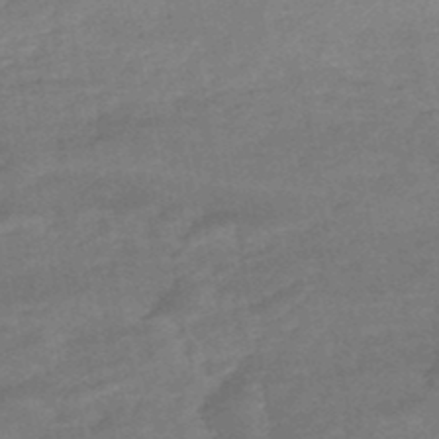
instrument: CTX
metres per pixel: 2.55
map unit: HNhu
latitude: -47.5021
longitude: 90.1039
